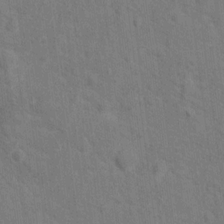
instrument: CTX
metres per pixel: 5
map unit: Hto
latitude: 15.0081
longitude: -38.3089
